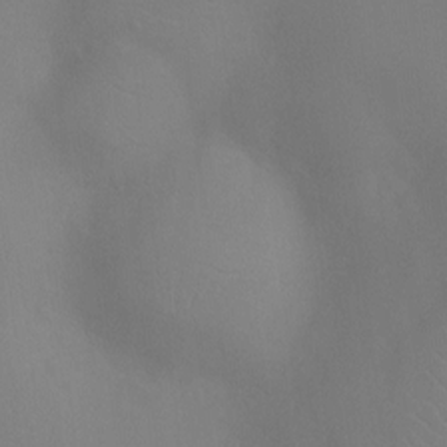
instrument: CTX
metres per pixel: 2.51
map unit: Ht
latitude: -4.4818
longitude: -25.3859
